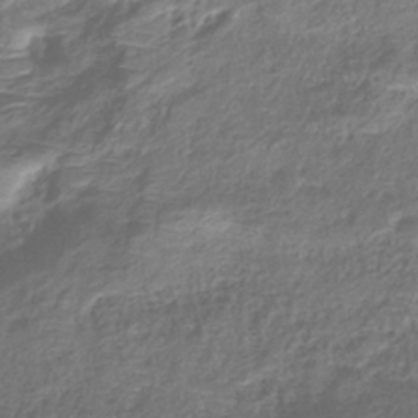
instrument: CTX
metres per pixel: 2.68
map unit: eHb
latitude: -40.5574
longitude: 79.1053
